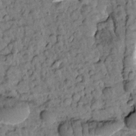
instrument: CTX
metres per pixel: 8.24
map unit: Htu
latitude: -2.2739
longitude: 173.3887
